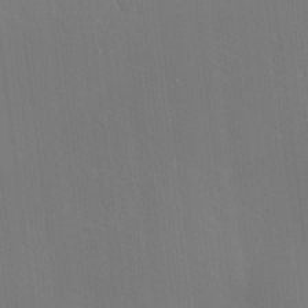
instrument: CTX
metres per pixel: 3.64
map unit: Nve
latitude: -9.0297
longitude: 175.5399
